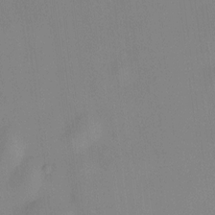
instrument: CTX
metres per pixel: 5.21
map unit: HNhu
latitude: 8.2712
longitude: 8.8030
